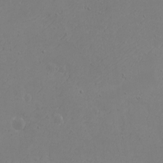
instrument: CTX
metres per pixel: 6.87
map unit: eHh
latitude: -2.7274
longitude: -74.7435
